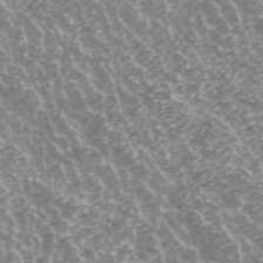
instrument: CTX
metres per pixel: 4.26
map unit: ANa
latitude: 43.6127
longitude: 24.8786
